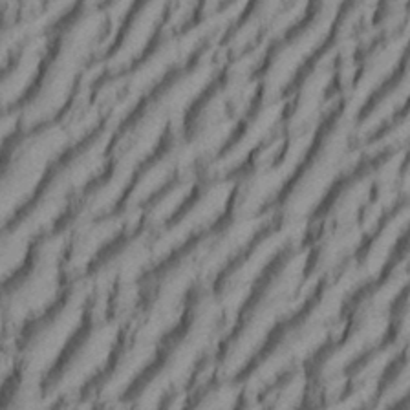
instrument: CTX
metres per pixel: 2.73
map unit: eHh
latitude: 34.7246
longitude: -137.3671
